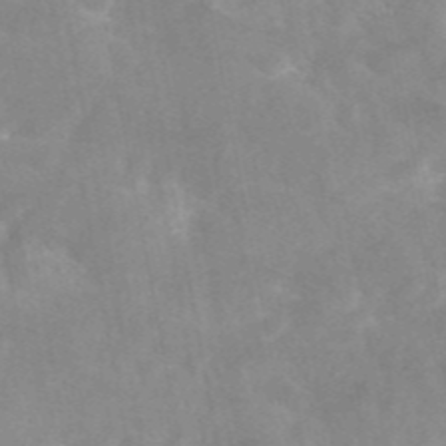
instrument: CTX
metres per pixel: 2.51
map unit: eAb
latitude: 45.7449
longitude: 124.5574
